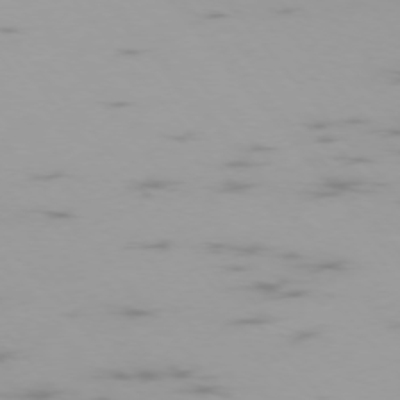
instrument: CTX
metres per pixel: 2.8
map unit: Ap
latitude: -74.8597
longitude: -77.0836
